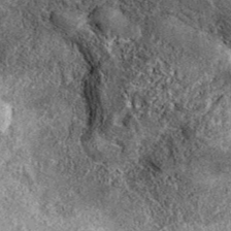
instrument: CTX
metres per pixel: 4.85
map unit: eAb
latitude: 38.6868
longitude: 107.8989
